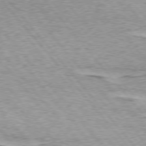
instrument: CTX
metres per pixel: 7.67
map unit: lApd
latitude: 74.9514
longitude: -77.3859
